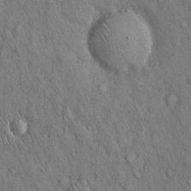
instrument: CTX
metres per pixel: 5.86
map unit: Hto
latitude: 15.8584
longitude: -58.4034
